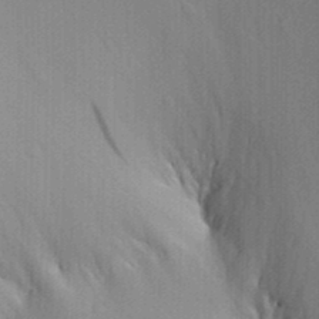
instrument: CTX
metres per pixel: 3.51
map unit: Aa
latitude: 28.9513
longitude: -138.4979
